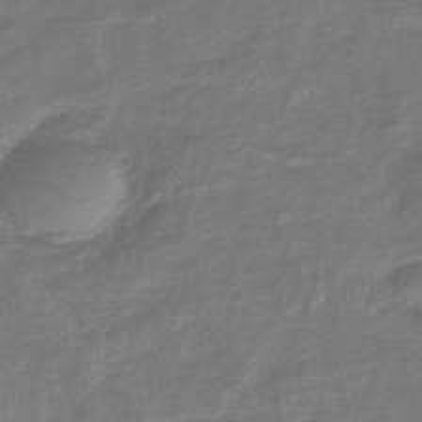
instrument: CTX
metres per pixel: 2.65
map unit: lHb
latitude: -41.7477
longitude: 78.9163
